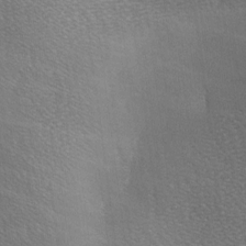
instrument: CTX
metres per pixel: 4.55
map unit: lAa
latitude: -4.9919
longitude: -120.6680
